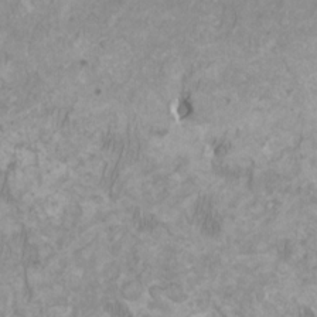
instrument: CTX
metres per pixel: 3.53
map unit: HNhu
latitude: 2.4979
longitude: -2.2711
